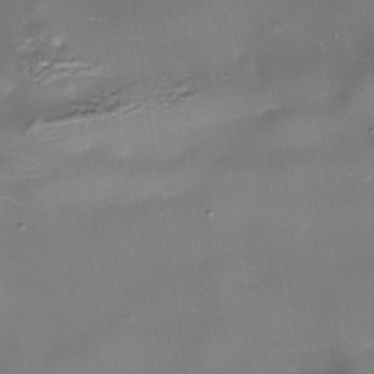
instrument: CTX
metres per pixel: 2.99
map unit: Nhe
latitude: -36.1605
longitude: -89.7072
